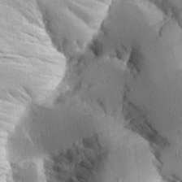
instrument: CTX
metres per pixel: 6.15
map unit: Aa
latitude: 26.7624
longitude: -134.1766
